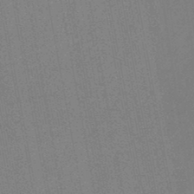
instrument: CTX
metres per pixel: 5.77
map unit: HNb
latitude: -47.1431
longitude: -39.1970
